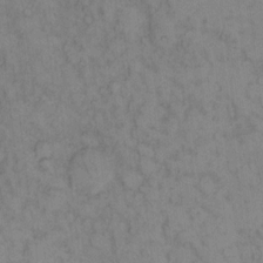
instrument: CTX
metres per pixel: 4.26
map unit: eHh
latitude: 13.4427
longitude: -63.7072
